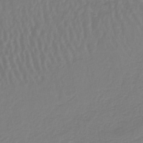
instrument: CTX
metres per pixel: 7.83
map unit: lHb
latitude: -42.5006
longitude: 63.4643
